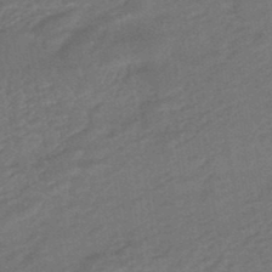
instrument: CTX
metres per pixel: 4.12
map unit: HNhu
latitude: -46.4251
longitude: 91.1620
